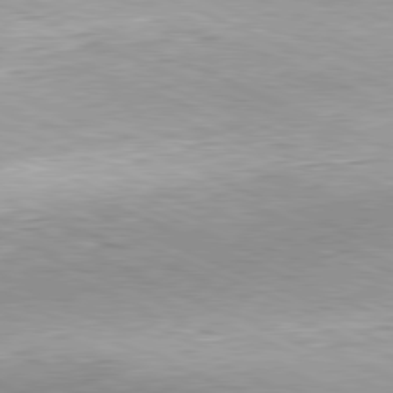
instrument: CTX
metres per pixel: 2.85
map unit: Hpe
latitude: -81.6344
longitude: 12.0472
